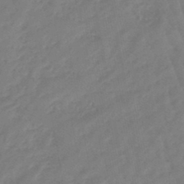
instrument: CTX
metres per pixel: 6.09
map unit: eHb
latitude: -46.3684
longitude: 82.9919
